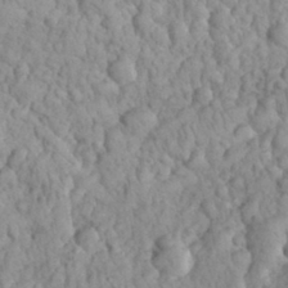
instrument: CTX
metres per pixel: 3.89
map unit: eHh
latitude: 32.7246
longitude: -65.1403
